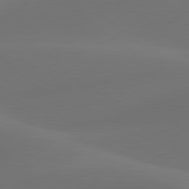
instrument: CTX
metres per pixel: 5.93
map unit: lApd
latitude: 80.4979
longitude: -83.9528
